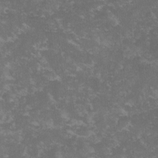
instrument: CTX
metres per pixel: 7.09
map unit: lHvf
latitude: -14.1984
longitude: -98.9702
